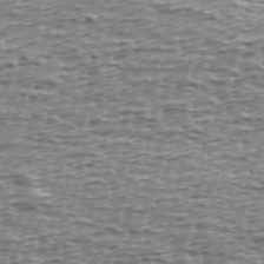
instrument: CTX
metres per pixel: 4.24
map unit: Ave
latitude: 40.1199
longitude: -112.7435
